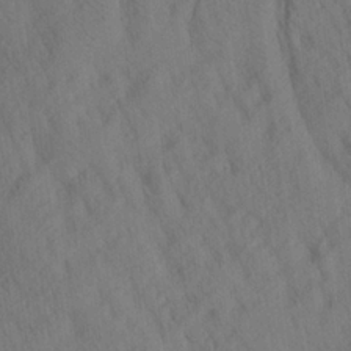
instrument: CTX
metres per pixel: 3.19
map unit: lAa
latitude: 21.0459
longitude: -138.8947
